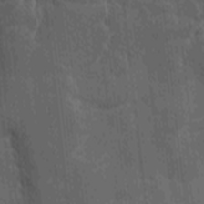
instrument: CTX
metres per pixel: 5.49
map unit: Ave
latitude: -9.4832
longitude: -123.0269
